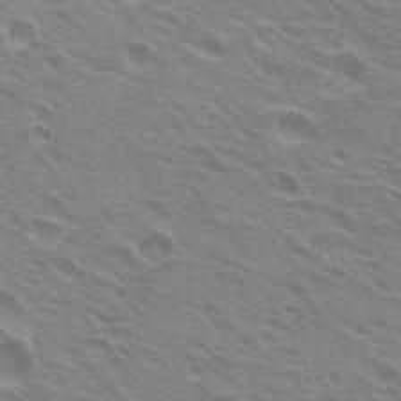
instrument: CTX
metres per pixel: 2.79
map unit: Hto
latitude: 23.5182
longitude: -31.1404
